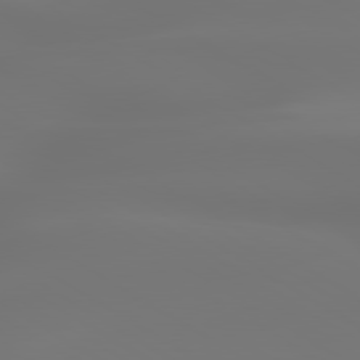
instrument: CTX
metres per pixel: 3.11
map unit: lApd
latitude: 79.8961
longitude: -138.1389
